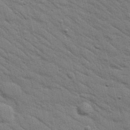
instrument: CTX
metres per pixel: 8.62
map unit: Nhu
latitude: 24.2900
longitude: -73.7261
